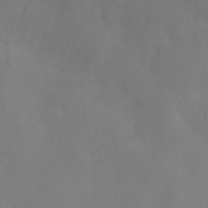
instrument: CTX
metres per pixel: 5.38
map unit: Ht
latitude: -8.6707
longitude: -33.2348
